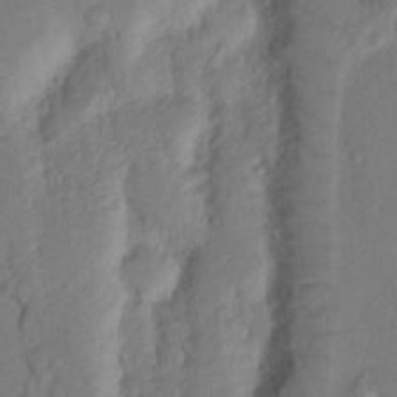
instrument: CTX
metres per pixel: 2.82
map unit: Nhu
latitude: 18.1955
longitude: -76.8947
